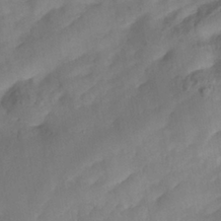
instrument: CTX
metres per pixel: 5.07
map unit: Nhe
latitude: -38.2173
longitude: -146.8569
